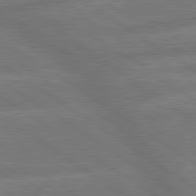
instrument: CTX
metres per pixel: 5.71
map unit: lApd
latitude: 79.7639
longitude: -164.4601
